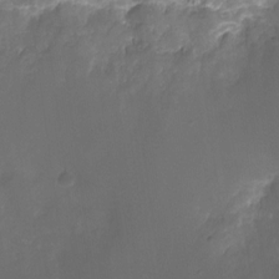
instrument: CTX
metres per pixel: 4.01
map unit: HNhu
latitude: -21.0486
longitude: 84.4251
